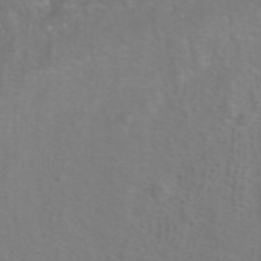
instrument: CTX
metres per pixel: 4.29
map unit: ANa
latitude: 42.2523
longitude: 33.2187
